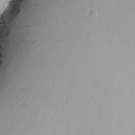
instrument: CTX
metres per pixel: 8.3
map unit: Nhu
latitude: -5.8611
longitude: -95.4427
